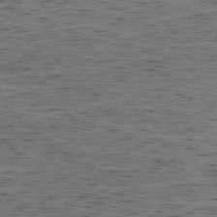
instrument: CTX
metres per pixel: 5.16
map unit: Ap
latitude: -79.1431
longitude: -72.5735
